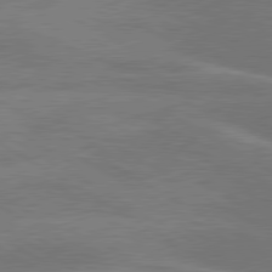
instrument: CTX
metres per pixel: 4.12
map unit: lApd
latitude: 79.9717
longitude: -123.7072
